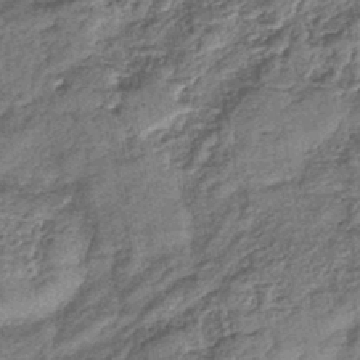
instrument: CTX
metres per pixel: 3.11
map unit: lHb
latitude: -42.7274
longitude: 79.5588
